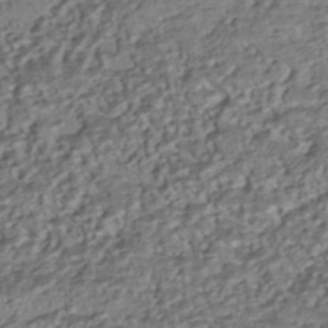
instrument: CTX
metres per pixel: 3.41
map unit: HNhu
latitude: -42.4440
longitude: 107.5399
